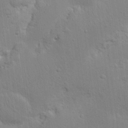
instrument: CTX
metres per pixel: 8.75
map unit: Nhu
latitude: 16.9325
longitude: -75.1592
